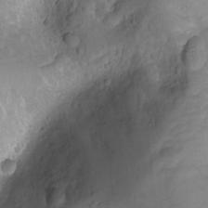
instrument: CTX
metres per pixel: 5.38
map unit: Ht
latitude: -2.5384
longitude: -29.9528
